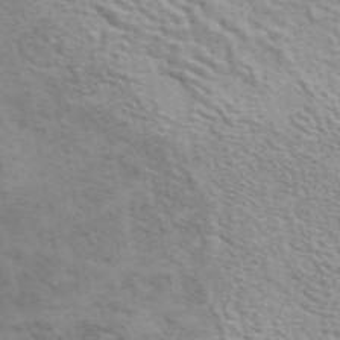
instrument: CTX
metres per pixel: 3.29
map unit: ANa
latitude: 46.2145
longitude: 24.5007
